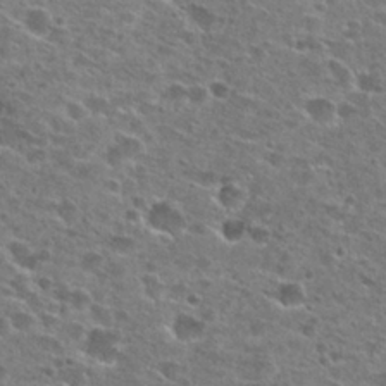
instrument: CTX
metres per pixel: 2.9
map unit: Hto
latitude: 26.2712
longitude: -47.5560
